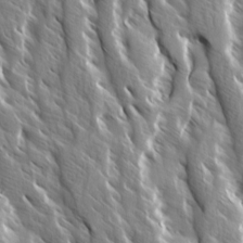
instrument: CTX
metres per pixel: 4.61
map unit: Ave
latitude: 14.7058
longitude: -133.4615
